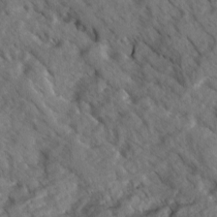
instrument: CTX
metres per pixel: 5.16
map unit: Ave
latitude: -1.1054
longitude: -111.2159
